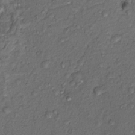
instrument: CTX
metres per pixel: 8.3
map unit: Nhu
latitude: 12.9892
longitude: -28.8380
